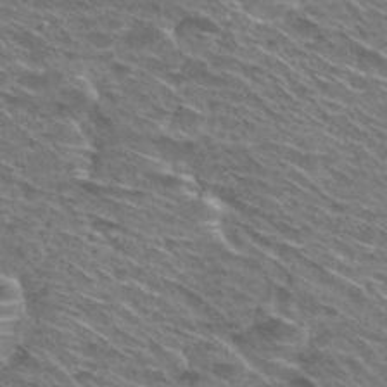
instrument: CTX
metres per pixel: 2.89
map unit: Hto
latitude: 29.7072
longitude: -47.2348
